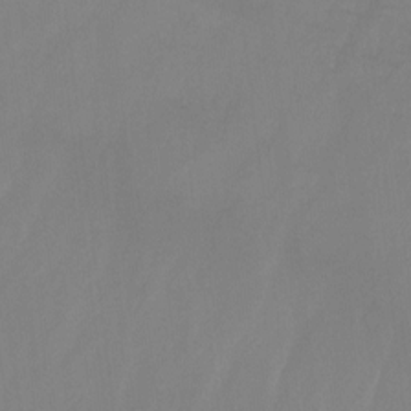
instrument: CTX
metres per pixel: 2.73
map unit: Nhu
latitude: -13.1998
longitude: -60.3467
